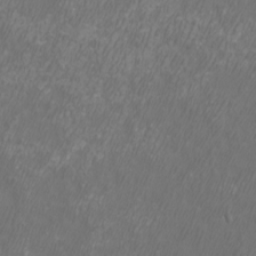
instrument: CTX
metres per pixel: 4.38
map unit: eHh
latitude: -6.9541
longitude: -76.1766
